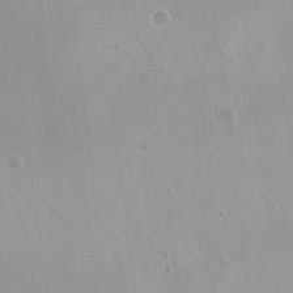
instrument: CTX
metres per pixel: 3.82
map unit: Hto
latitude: -13.7100
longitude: -41.4993
